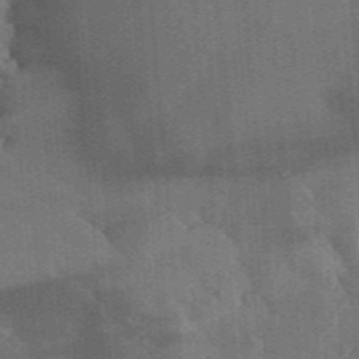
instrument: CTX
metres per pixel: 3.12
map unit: lHvf
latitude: 33.4804
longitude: -90.3278
